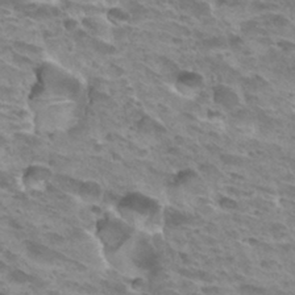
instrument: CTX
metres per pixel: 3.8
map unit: Hto
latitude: 31.9717
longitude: -40.6301
